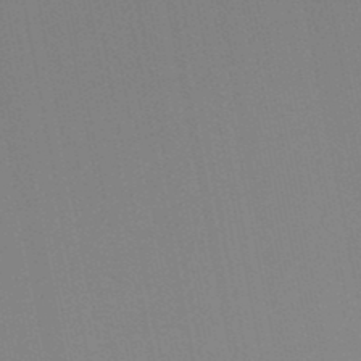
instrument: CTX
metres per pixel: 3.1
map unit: lHb
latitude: -48.5574
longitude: 75.8990
